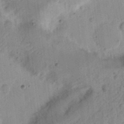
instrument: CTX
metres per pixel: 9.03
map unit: Ht
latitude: 13.7072
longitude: -74.9136
